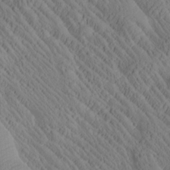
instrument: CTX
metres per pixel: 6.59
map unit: Htu
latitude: 0.9702
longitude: 176.0283
